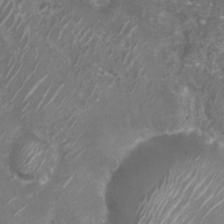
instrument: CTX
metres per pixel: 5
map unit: Nhu
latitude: 7.5371
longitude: -20.6301
